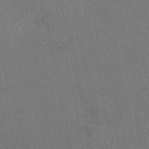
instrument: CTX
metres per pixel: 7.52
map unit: eAb
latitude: 48.7057
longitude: 115.6722
